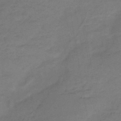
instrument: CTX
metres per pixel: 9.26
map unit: HNb
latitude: -47.5210
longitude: -38.6868
